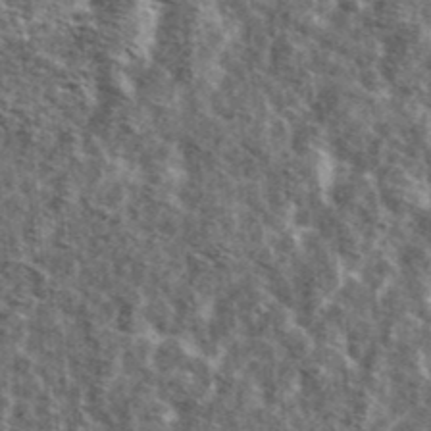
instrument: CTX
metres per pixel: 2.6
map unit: Ave
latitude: 42.2523
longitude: -107.0836
